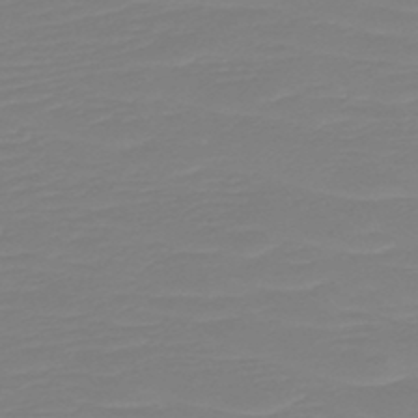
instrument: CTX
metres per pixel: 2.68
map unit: HNb
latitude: -49.1242
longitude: -51.5749
